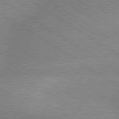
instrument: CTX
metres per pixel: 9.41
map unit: lApd
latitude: 79.4616
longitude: -152.5924
